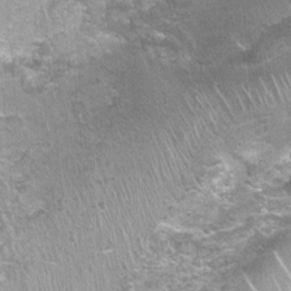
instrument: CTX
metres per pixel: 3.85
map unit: Nhu
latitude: 0.8380
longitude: -17.5371
